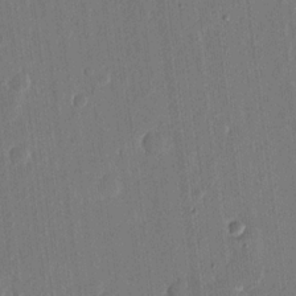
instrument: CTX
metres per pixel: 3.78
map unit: eHh
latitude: 15.5749
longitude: -69.5938
